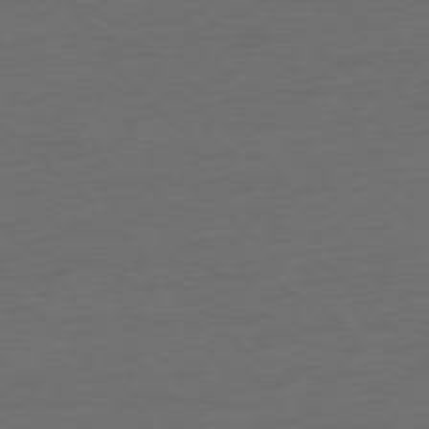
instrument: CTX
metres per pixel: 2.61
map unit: Ap
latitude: -77.2376
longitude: -71.0080
